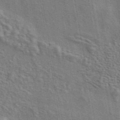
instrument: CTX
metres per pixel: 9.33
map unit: eAb
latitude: 43.4993
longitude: 113.9556
